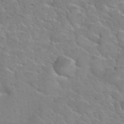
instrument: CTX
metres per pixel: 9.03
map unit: Hto
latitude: 34.9513
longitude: -51.4048
